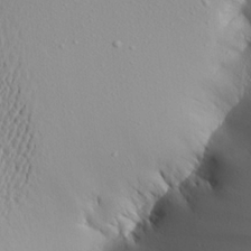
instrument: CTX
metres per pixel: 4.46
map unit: Aa
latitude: 19.2726
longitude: -147.8206
